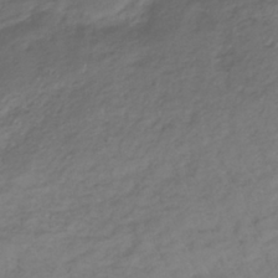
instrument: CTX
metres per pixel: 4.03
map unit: lHb
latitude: -37.2753
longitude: 72.6329
